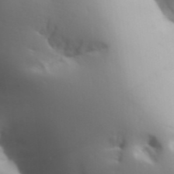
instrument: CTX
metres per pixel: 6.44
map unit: Aa
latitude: 33.0270
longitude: -143.9906
